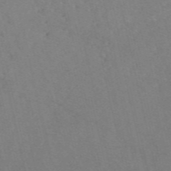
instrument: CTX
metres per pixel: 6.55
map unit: eAb
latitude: 47.9906
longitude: 112.3306
